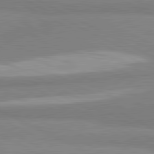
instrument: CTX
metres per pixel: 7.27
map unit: lApd
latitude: 81.2915
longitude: -179.7828
